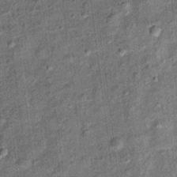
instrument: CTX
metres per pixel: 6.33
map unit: Ht
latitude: 11.7072
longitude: -38.9325
